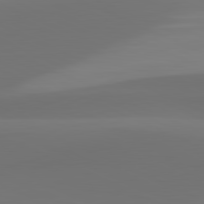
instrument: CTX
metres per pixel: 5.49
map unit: lApd
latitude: 81.8583
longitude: 128.9164
